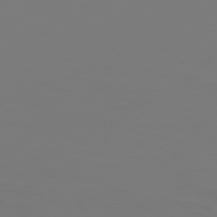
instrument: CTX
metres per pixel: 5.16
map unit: Hpe
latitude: 76.0444
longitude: -140.4601
